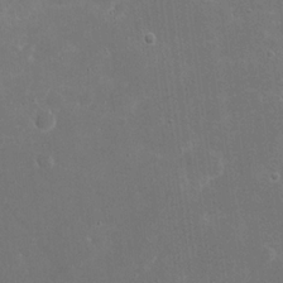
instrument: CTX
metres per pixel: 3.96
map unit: eHh
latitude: 20.8569
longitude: -68.5546
